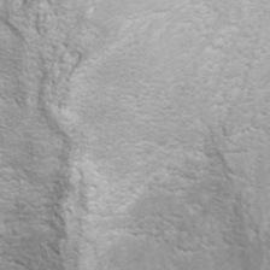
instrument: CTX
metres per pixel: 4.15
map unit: ANa
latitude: 40.4223
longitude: 20.3495
